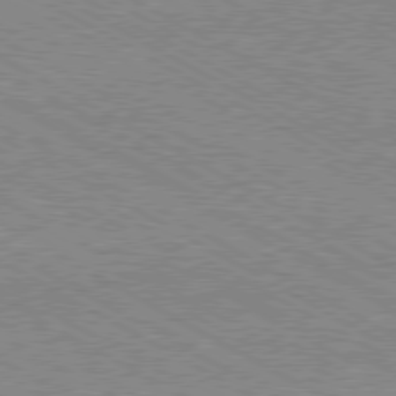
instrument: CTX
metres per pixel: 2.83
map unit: Hpe
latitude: -80.8597
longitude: 20.1605
